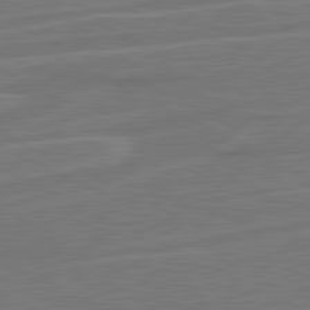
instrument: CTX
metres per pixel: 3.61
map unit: lApd
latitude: 81.2537
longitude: 120.9919
